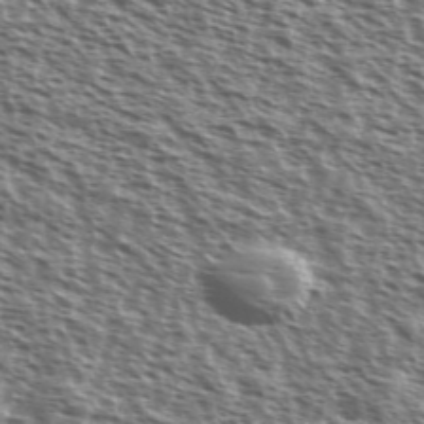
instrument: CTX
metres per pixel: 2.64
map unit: Ave
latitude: 37.8772
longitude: -111.4993
